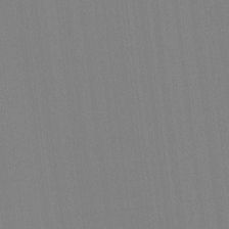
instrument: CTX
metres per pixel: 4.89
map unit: HNhu
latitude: -1.6911
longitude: -6.8947
